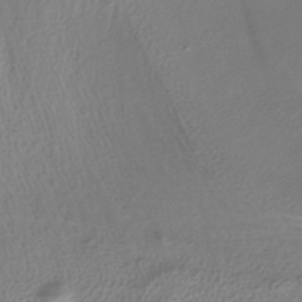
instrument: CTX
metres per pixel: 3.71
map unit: HNhu
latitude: -41.6911
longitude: 102.0283
